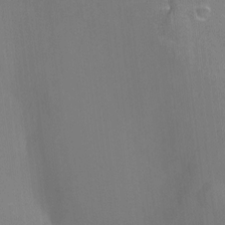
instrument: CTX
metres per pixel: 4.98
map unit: Nhu
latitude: -12.6330
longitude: -73.0081
